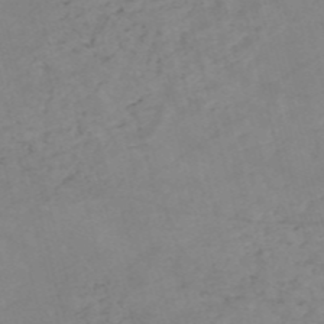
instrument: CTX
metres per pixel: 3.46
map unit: HNb
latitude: -54.3117
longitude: -49.6127
